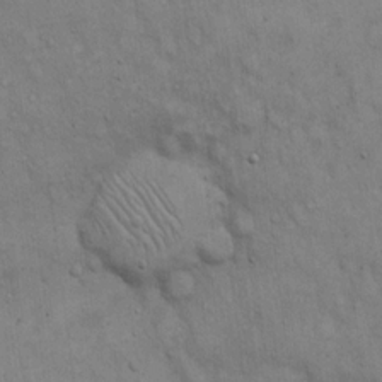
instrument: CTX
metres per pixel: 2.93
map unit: Hto
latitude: 14.1767
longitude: -60.6112
